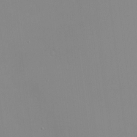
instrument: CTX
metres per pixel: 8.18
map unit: HNhu
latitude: 2.0255
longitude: 8.2172
